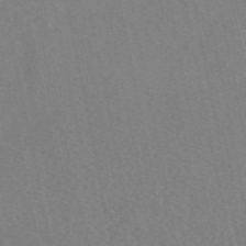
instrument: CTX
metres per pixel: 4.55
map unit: eAb
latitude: 48.8191
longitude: 105.7288
